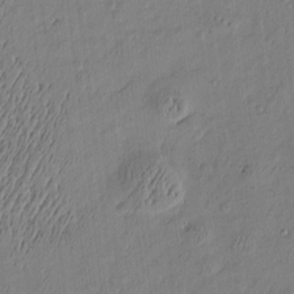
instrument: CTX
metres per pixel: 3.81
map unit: Htu
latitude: -6.1794
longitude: 176.2173
